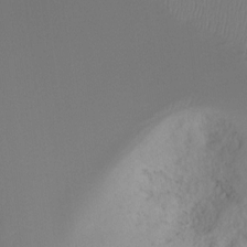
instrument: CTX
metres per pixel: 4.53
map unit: Ht
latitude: -15.6911
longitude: -44.6868
